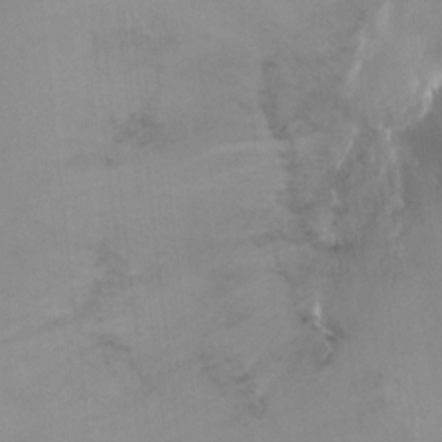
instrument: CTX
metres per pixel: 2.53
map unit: Ht
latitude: -15.5588
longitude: -41.5938
